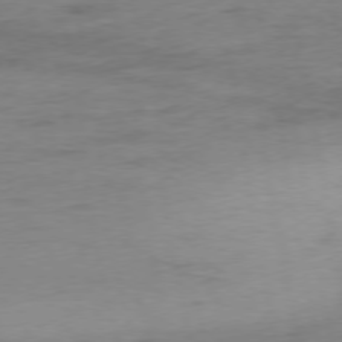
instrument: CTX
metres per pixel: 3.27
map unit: Ap
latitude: -75.0865
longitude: -74.1200
